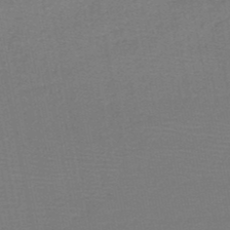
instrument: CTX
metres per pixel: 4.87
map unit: HNb
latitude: -49.3888
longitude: -43.2348
